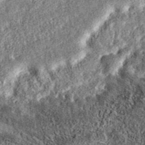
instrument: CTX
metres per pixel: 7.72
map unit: eAb
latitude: 37.2159
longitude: 106.9542
